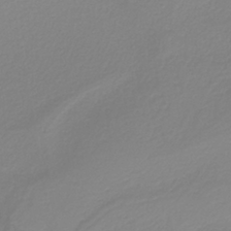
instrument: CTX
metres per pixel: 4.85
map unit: HNb
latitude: -37.1242
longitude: 54.1228
